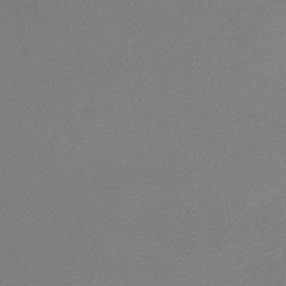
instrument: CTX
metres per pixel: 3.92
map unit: lHb
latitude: -45.2376
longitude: 57.0108
